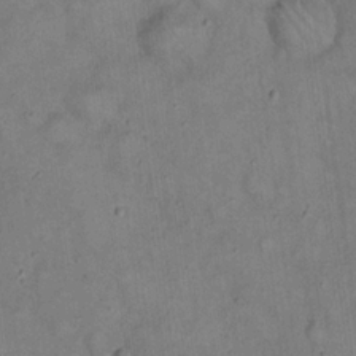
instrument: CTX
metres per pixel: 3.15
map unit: eHh
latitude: 20.2523
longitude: -60.2900
